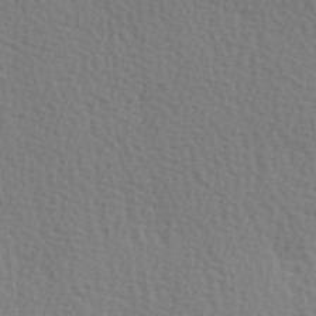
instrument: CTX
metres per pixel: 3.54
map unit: Hve
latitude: 2.1578
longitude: -124.9702
